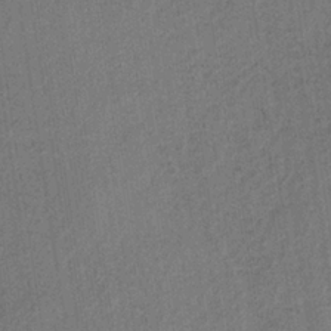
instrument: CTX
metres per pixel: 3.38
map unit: lHb
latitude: -34.5385
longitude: 62.8030
